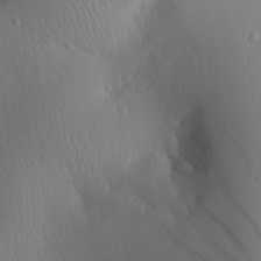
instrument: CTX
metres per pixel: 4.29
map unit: Aa
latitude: 25.1403
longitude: -136.7247
